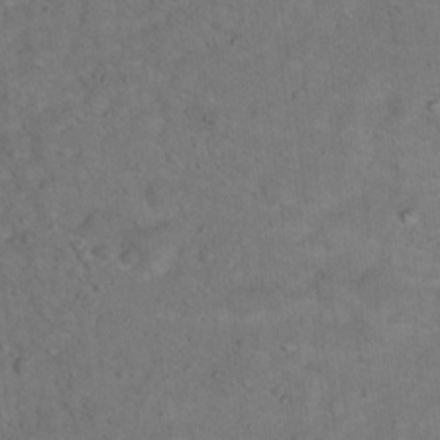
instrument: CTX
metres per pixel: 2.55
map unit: Hto
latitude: 15.5749
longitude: -37.3671
